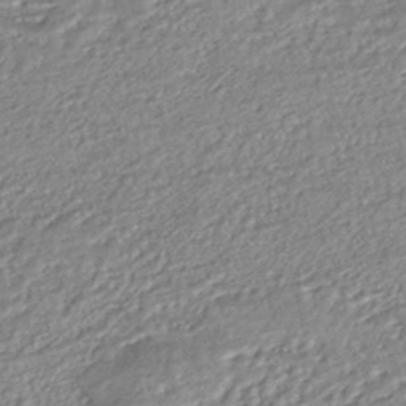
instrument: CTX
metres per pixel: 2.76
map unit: HNhu
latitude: -47.0486
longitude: 102.6519
